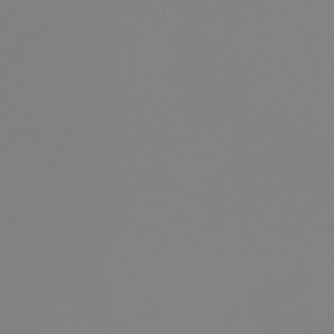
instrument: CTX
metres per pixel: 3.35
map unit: Nhu
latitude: -6.2928
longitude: -95.1592
